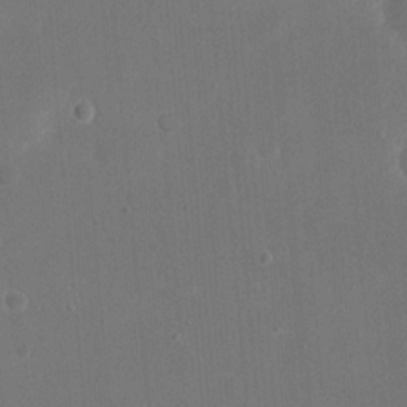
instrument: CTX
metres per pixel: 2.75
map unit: eHh
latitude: 19.7449
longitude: -67.8772
